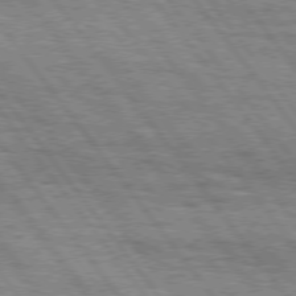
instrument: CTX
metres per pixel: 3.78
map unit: Hpe
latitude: 75.1403
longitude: -152.8380
